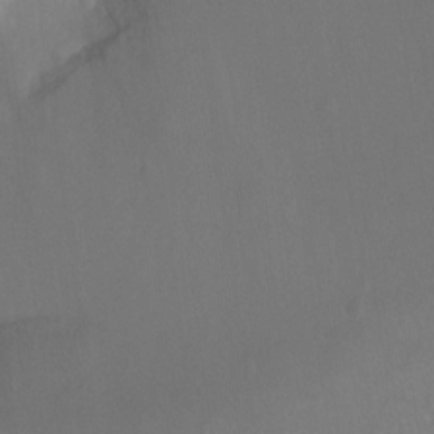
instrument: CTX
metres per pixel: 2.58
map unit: Ht
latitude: -11.1620
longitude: -34.9702
